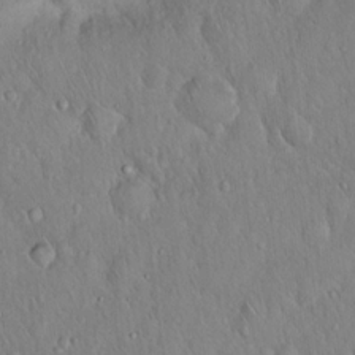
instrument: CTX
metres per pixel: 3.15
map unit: Hto
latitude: 16.4223
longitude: -57.6127
